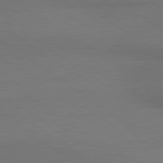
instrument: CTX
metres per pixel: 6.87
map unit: lApd
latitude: 80.9136
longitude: 161.7667
